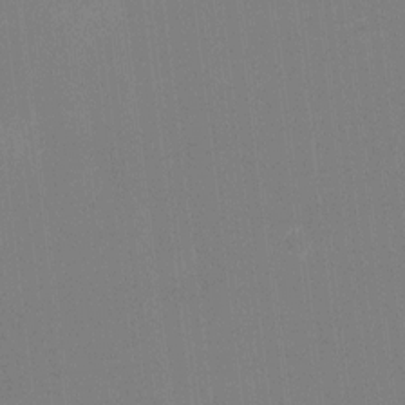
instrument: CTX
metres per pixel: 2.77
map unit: Ht
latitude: -3.8044
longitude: -19.9528
